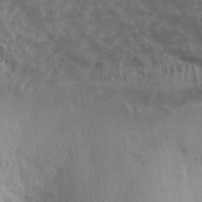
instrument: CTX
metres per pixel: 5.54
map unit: Nhu
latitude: 31.9339
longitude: -53.8206
